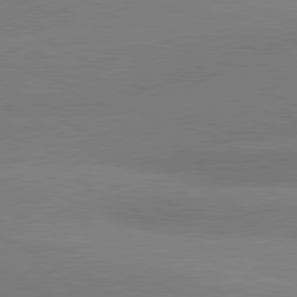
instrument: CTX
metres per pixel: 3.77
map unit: lApd
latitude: 80.9325
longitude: -150.6112
